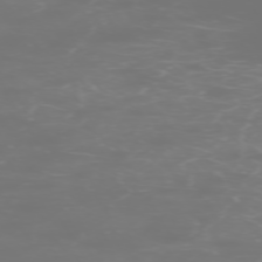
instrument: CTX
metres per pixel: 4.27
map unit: Hpe
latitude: -73.4643
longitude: 4.6707
